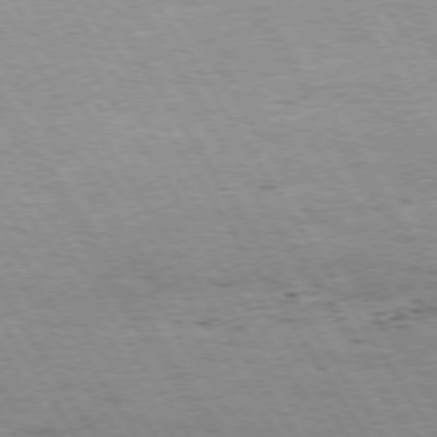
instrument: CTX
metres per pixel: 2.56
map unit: Hpe
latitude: 73.3104
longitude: -143.5560
